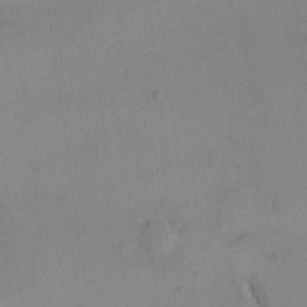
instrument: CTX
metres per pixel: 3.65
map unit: eHh
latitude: 16.2334
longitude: -67.4804
